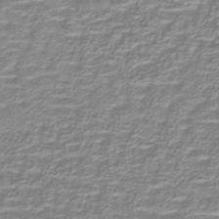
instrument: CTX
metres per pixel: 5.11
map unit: lHb
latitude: -40.1039
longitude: 58.3117
